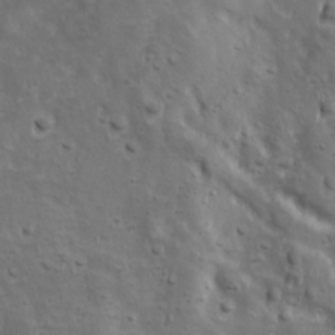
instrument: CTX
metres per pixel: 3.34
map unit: Ave
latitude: 17.2159
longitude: -133.1403
